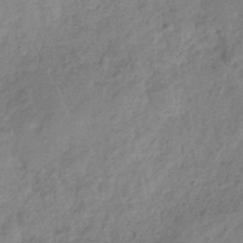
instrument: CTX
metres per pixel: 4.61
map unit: Hve
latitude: -32.7464
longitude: 90.1417
